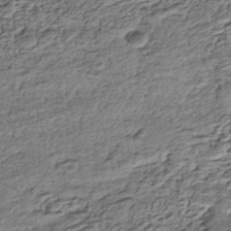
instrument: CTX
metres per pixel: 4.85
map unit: HNhu
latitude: -43.2375
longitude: 106.1039
